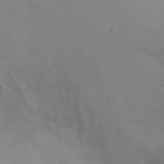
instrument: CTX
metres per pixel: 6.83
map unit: Ht
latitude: -9.7100
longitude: -32.1956
